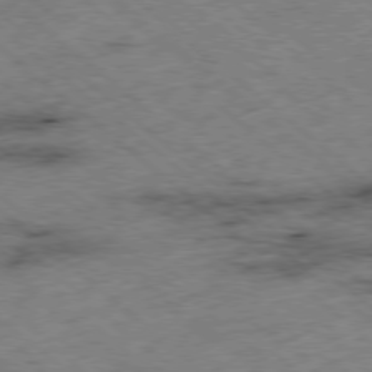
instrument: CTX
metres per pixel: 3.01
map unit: Ap
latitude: -78.5007
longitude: -49.0836
